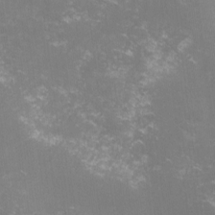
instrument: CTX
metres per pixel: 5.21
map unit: lHvf
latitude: -14.9164
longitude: -100.5546
